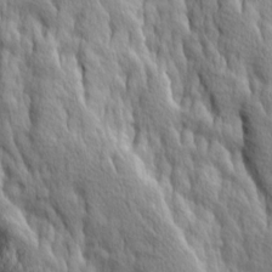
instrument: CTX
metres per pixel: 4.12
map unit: Ave
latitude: 14.0444
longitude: -133.6127
